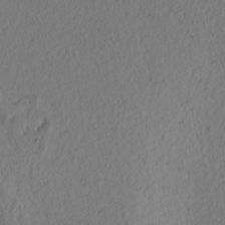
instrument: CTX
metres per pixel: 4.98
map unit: lAvf
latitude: 8.1956
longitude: 164.7841
